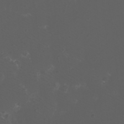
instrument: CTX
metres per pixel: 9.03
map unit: eHh
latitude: -6.8408
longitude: -76.4979
